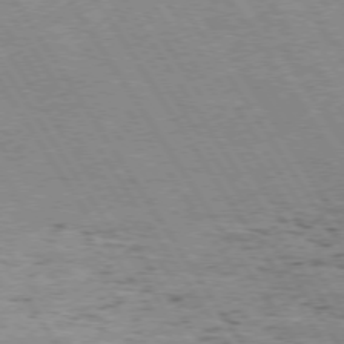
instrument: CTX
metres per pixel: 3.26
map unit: Hpe
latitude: 73.2348
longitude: -143.9717
